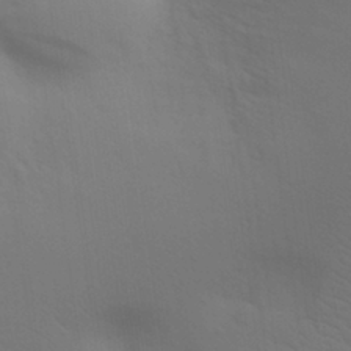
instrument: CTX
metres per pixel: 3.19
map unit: Aa
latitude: 29.9339
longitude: -144.7057
